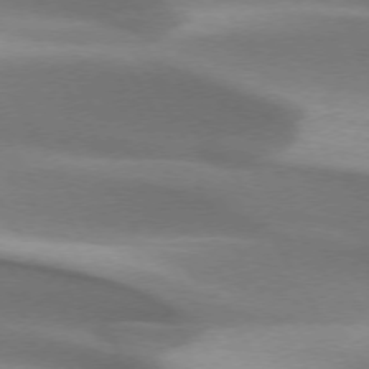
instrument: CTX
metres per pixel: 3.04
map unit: lApd
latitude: 73.4994
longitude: -52.7058
